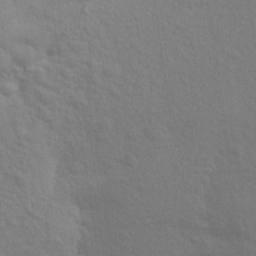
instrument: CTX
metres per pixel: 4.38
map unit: Aa
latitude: 23.2915
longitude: -145.5560
